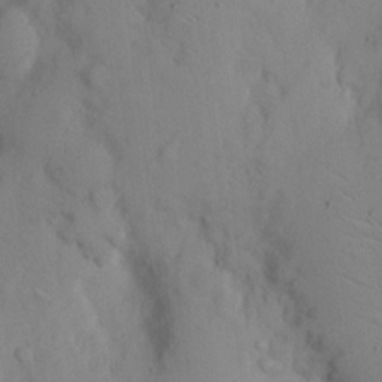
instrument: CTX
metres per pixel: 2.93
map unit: eHh
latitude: 12.1767
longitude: -61.6883
